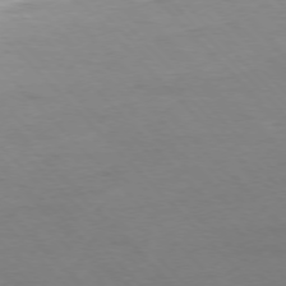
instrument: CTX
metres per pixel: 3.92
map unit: Ap
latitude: -76.7841
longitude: -80.2711
